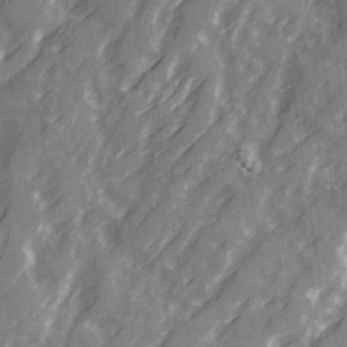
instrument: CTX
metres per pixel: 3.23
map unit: Ave
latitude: 20.3845
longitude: -131.4049
